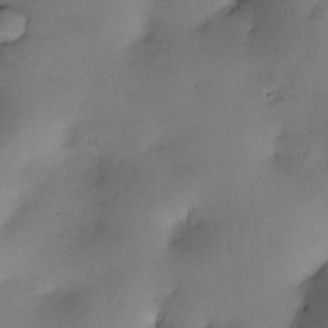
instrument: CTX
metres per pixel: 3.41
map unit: Nve
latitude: -22.4251
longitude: -138.0633
